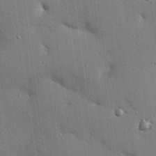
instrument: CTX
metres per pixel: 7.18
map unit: eHh
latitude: 23.5560
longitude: -89.3104
